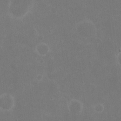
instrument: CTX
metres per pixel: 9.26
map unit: eHh
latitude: 17.4993
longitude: -72.6491
